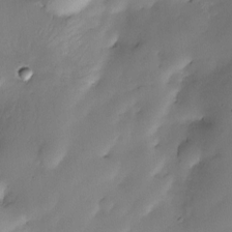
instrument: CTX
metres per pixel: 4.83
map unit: Nve
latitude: -22.8030
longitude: -138.5168
